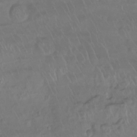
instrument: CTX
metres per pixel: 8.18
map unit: Ht
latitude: -15.1809
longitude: -44.3089
